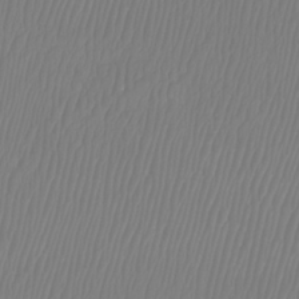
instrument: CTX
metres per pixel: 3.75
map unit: Htu
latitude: -8.7274
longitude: -74.7813
